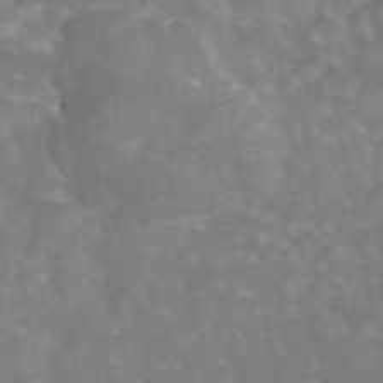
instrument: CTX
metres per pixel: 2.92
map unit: eAb
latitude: 44.9325
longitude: 114.4440
